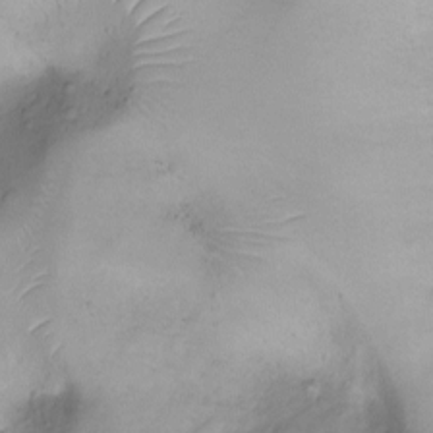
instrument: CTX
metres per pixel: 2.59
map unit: Ht
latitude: -8.6707
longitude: -21.1970
